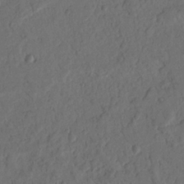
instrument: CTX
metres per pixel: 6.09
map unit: Nhu
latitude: 18.1011
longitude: -77.6316
